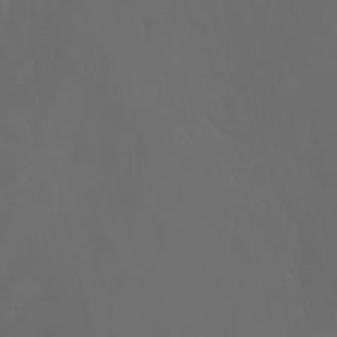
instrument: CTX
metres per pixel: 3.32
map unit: Nhu
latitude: -7.7477
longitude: -83.4237
